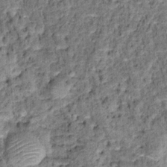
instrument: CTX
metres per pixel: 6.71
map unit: Hto
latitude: 14.7625
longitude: -35.0080
